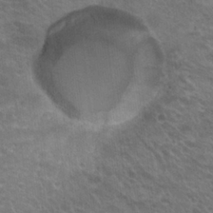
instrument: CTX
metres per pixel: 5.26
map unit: Hto
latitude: 22.5357
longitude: -37.8961
